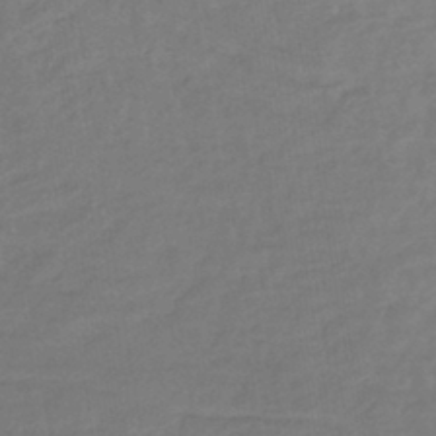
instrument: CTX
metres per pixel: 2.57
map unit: lHb
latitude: -42.9352
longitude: 75.1432
